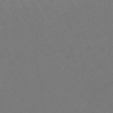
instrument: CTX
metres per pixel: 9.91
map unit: lHb
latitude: -49.7289
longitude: 82.9731
